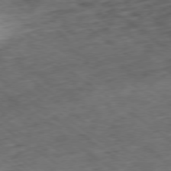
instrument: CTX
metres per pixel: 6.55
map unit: Ap
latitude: -79.2754
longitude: -52.4790
